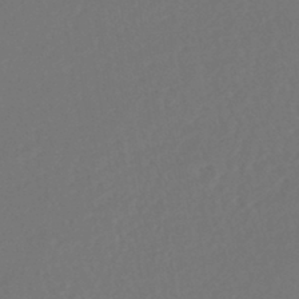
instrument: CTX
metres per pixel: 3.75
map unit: lHb
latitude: -43.3887
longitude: 75.5211
